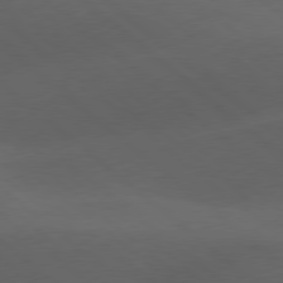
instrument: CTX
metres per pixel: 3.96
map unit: lApd
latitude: 78.4223
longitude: -52.4223
